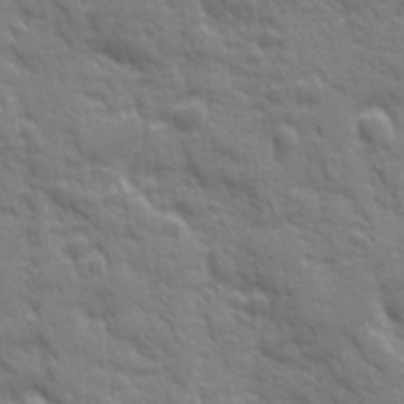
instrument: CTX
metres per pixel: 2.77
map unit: Ave
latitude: 19.8961
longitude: -133.5938
